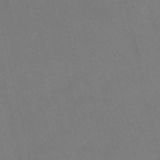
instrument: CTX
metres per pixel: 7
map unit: HNb
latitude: -53.6155
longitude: -47.8584
